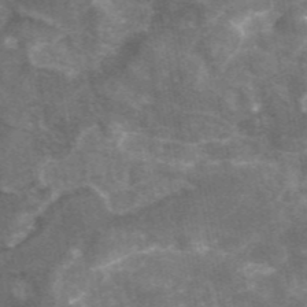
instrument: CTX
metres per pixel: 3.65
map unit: eAb
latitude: 45.8772
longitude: 119.7667
